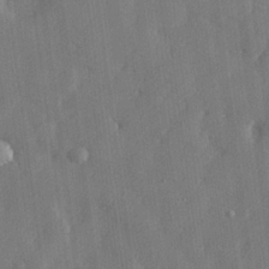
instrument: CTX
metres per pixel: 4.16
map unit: lHvf
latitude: 23.7450
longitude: 143.0297
